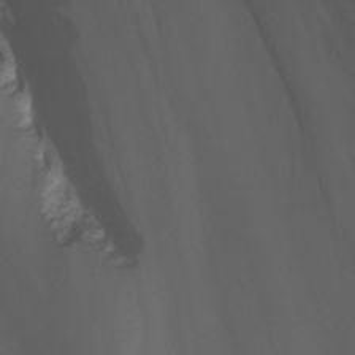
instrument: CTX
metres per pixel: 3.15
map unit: Nhu
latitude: -8.5763
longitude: -81.8583
